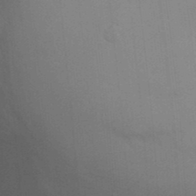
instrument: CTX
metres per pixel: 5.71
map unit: eHh
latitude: 19.0836
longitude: -64.1578
